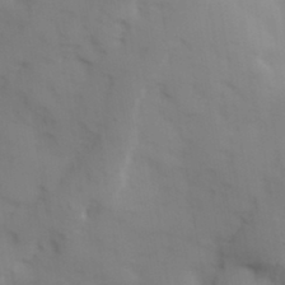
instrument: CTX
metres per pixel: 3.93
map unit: Hve
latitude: 32.7813
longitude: 150.6896
